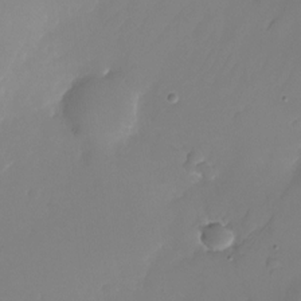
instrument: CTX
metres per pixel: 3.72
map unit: Nhu
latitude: -24.4629
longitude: -71.8016
